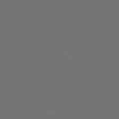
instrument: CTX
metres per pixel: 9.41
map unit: Hpe
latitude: 76.9513
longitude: -135.1592
